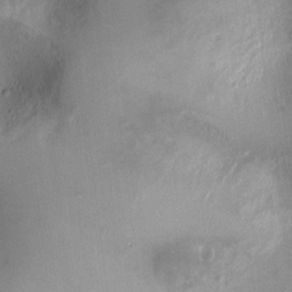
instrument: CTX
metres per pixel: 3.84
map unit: Ht
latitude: 1.9717
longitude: -19.2537
